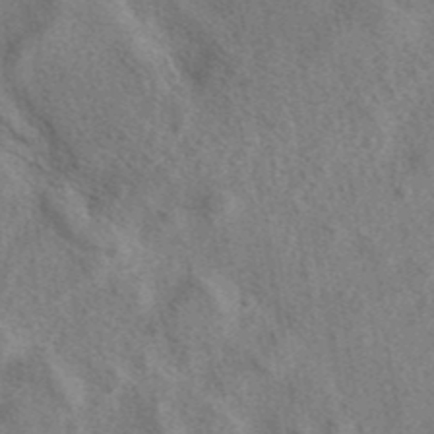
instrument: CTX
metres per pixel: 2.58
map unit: eAb
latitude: 41.1781
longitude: 107.6722
